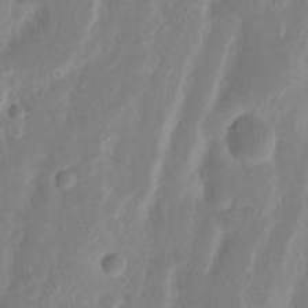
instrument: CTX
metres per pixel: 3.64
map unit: Nhu
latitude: 15.7072
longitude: -74.0822
